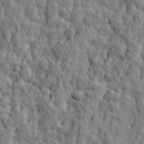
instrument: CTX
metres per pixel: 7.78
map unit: eHh
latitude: 28.6868
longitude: -75.9528
